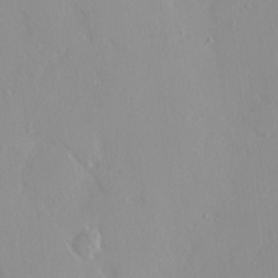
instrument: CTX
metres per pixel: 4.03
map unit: HNhu
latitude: 3.1214
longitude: 7.0108
